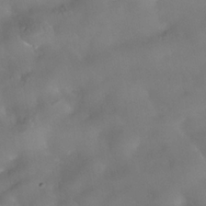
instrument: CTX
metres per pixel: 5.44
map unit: Nhe
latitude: -38.0283
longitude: -118.5357
